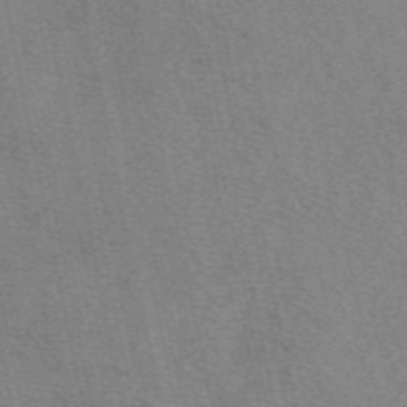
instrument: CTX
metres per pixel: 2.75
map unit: eAb
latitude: 50.1011
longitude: 107.9178
